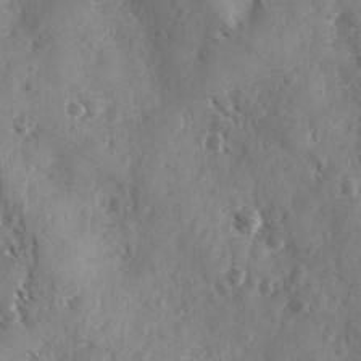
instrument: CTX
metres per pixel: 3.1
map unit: Ave
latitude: -10.3495
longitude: -119.1592
